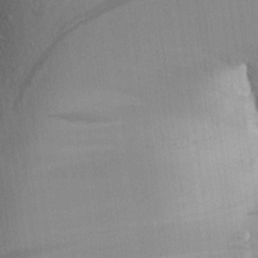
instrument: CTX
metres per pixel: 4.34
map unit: Aa
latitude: 23.5938
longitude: -147.1215
